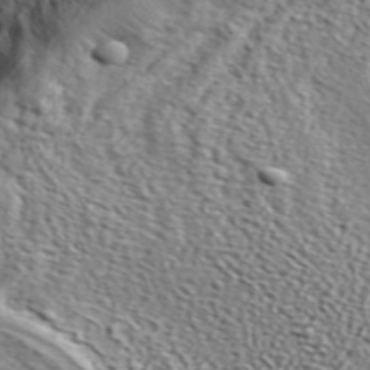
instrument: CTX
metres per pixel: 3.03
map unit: lHvf
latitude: 37.6127
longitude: -87.0458
